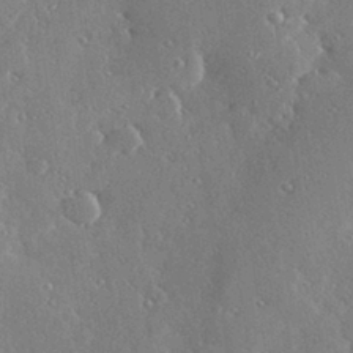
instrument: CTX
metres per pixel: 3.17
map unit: Hve
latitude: 28.7435
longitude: -92.4412
